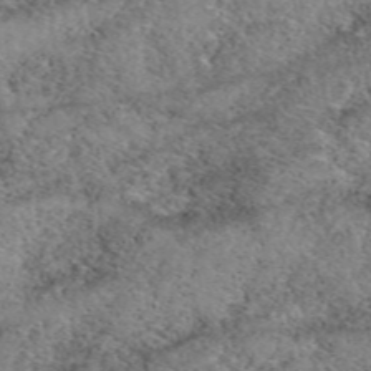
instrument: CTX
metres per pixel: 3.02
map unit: eAb
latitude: 49.5749
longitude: 110.1794
